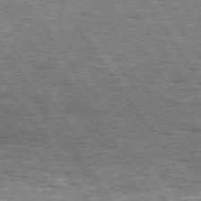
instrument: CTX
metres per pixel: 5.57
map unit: Hpe
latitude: 74.3656
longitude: -149.8961
